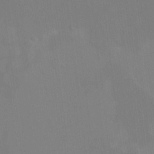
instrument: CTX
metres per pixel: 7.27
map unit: HNhu
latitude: 5.2537
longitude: 4.4818
